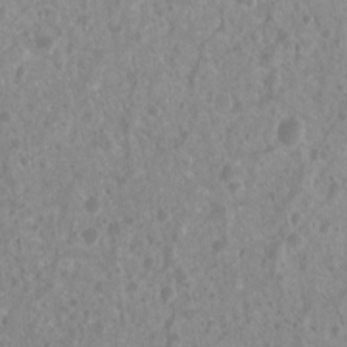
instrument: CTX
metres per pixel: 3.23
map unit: Nhu
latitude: 7.3293
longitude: -20.9891
